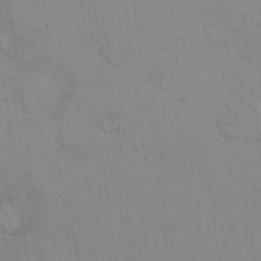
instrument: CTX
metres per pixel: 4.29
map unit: eHh
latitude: 19.5560
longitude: -60.1011
